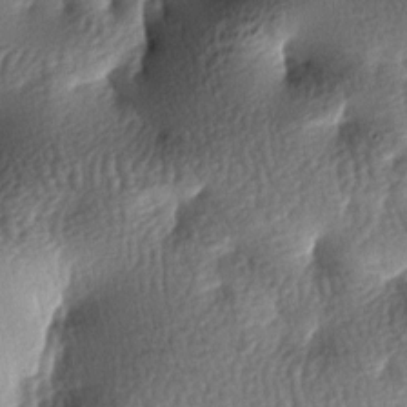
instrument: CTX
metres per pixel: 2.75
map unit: lAa
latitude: -7.5588
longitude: -127.1781
